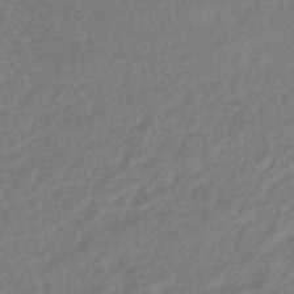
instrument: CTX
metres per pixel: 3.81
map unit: lHb
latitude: -42.1038
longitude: 75.3321
